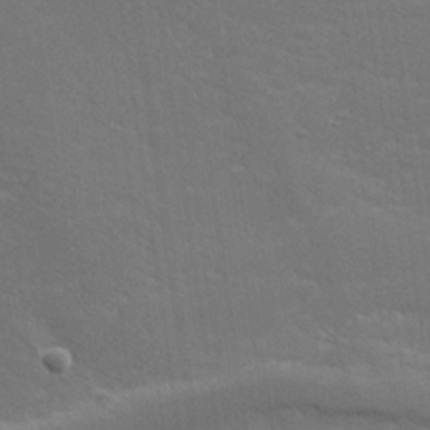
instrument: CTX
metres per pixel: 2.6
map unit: lHvf
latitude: 26.1200
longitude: 141.7855
